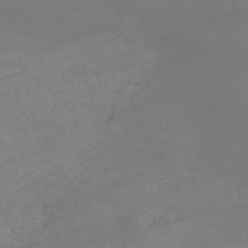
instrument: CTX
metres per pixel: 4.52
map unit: HNb
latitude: -51.9178
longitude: -41.5938
